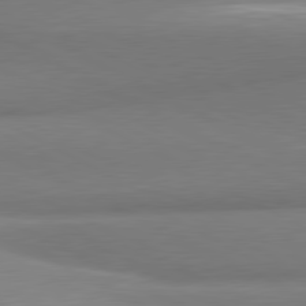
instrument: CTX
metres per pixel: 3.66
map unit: lApd
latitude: 80.6490
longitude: 167.5966
